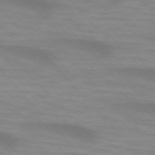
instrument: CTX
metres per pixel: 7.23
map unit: lApd
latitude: 74.6679
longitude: -61.3670
